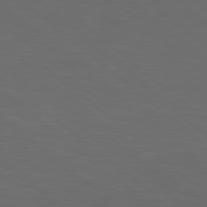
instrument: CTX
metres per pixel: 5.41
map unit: lApd
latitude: 78.6113
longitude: -176.8002
